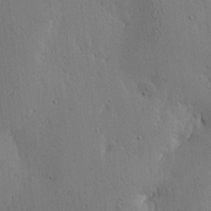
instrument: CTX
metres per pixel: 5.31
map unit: lAa
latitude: 6.7435
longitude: -114.1766
